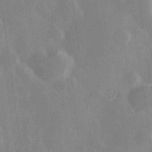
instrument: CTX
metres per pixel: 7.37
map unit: Hve
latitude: 28.0822
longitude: 147.2943
